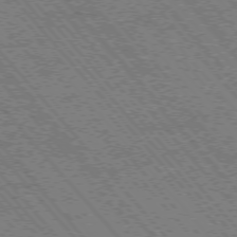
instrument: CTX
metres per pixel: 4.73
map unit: Hpe
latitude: -75.7478
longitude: -12.8569
